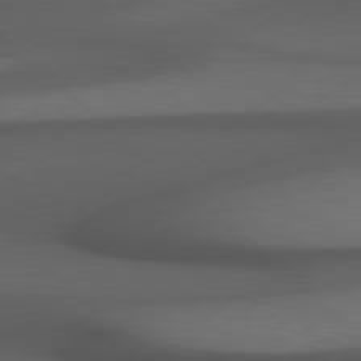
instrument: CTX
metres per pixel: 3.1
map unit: Hpe
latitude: 78.3279
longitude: -161.2726
